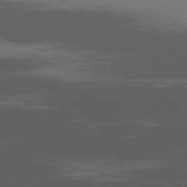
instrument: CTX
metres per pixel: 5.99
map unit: Ap
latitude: -80.0850
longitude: -53.9150
